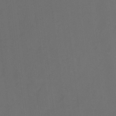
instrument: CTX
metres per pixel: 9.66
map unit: Hto
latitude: -11.4454
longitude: -39.0458
